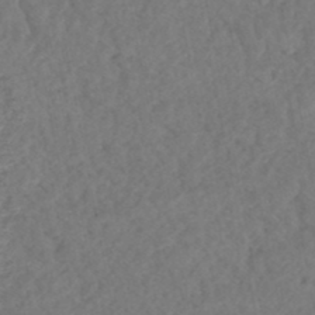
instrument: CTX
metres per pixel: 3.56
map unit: HNhu
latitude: -48.0850
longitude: 97.1053
